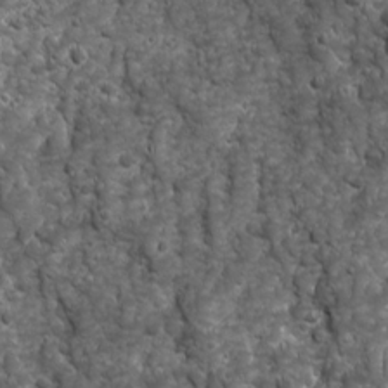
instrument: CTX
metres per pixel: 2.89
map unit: Ave
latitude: 16.4034
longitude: -132.9325
